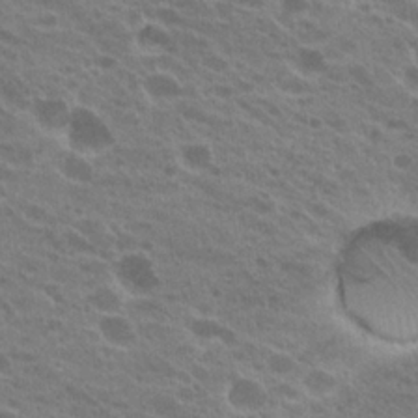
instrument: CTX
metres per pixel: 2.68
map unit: Hto
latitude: 21.6694
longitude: -38.4979
